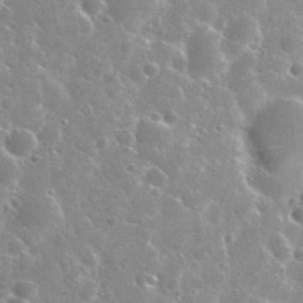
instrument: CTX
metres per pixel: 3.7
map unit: Nhu
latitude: 29.1970
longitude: -51.9717
